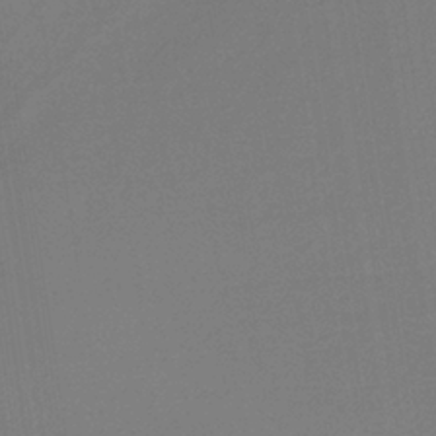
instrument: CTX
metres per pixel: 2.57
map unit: HNb
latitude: -37.1431
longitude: 54.9731
